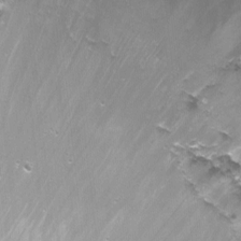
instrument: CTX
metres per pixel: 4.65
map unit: Nhu
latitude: -6.5384
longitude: -44.5923
